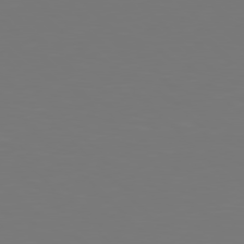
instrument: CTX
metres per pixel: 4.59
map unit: Hpe
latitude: 78.1767
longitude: -166.6868
